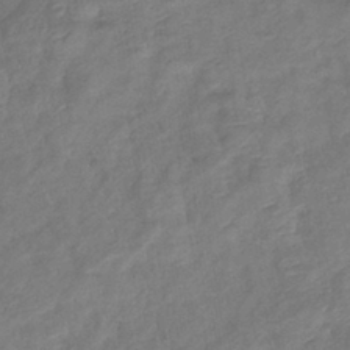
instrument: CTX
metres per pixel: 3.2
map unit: eHb
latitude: -38.1039
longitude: 75.8990
